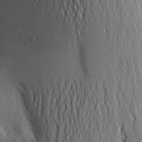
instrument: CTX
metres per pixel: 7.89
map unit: Aa
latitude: 25.8583
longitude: -149.2159
